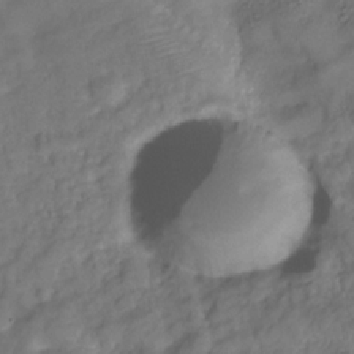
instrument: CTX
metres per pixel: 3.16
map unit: Hve
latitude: -30.6896
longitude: 92.6329
